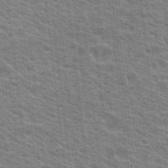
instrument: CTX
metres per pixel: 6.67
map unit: Hto
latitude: 19.1781
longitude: -37.5371
